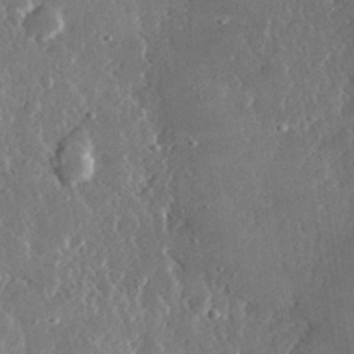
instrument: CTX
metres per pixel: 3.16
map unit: lHvf
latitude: 31.5749
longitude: -91.2537
